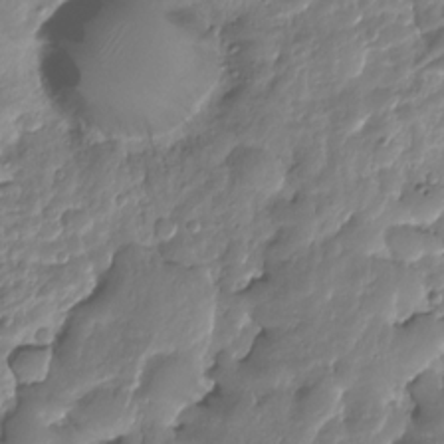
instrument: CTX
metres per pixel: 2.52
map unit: HNhu
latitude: -25.1809
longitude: 50.7841
